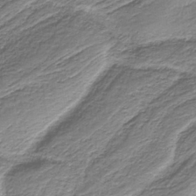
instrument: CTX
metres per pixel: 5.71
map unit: eAb
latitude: -38.3684
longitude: 53.1431
